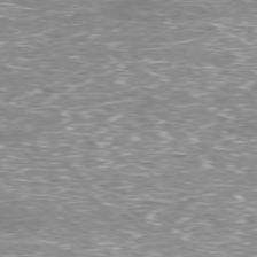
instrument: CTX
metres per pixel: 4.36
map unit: Hpe
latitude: -77.8233
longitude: 15.6533
